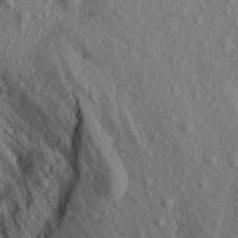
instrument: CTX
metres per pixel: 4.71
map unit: Aa
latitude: 16.4223
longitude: -143.9528
